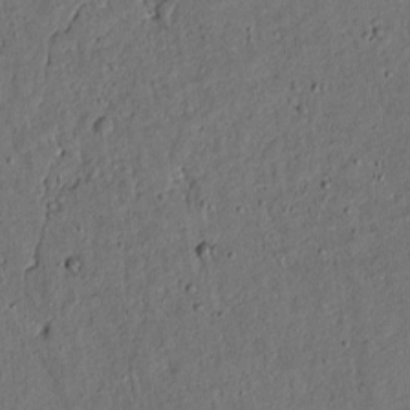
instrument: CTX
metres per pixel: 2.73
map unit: lAvf
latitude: 4.4601
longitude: 169.3131
